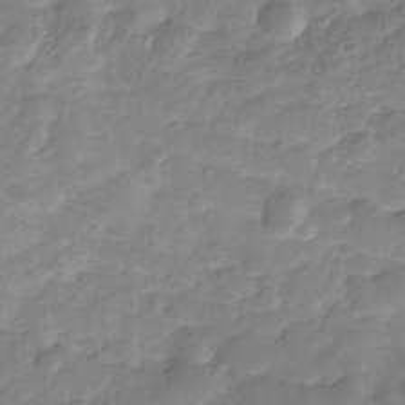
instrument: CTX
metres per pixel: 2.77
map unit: Nhe
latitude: -36.1416
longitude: -178.7247
